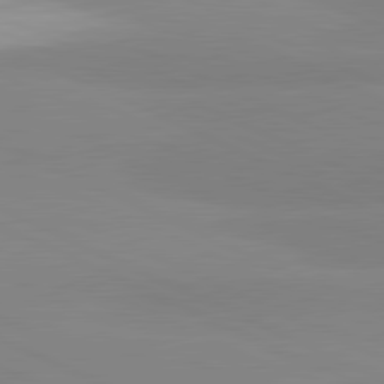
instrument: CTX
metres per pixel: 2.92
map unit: lApd
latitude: 81.8205
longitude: 179.2187
